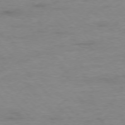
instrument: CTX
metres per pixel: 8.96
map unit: Ap
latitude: -77.1809
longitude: -83.7827
